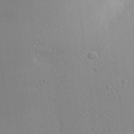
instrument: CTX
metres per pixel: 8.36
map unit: Aa
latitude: 18.8191
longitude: -140.9891
